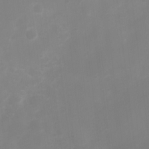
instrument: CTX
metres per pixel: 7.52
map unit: Ht
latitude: 2.4979
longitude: -22.8002
